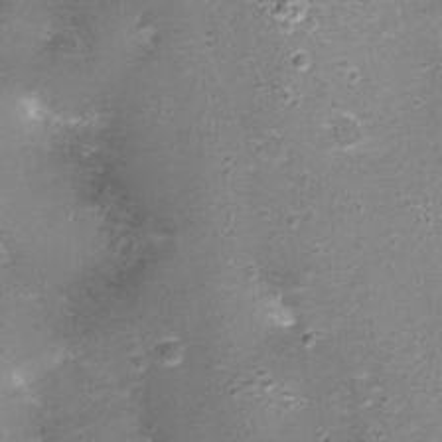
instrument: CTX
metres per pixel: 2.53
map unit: Nhu
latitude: 2.7057
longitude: -17.4237
